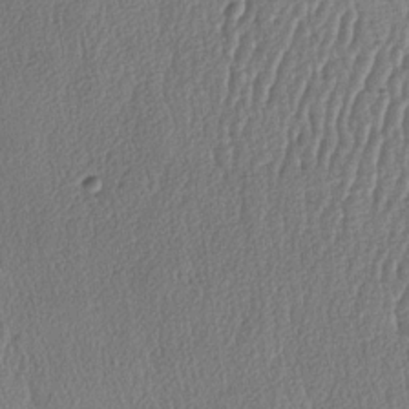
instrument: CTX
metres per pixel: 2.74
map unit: lAa
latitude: -8.1606
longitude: -129.4237
